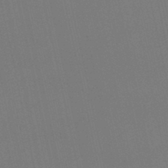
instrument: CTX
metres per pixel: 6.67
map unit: lHb
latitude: -47.1053
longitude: 60.7652
